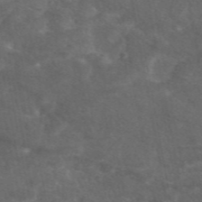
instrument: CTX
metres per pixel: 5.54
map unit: eAb
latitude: 47.8395
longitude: 117.4265
